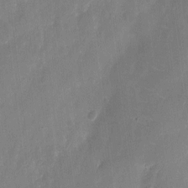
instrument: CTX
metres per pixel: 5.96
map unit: eHh
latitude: 9.5560
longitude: -70.5546
